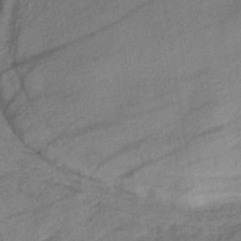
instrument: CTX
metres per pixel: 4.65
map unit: eHb
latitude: -41.1242
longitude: 82.9353
